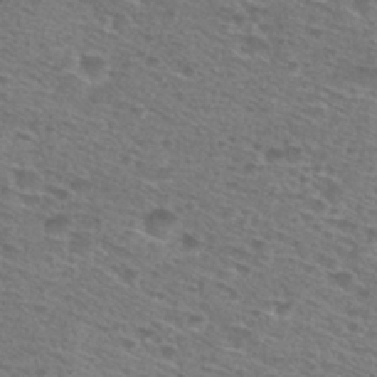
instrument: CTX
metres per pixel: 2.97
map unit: Hto
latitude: 28.7246
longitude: -47.3671
